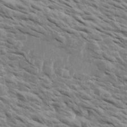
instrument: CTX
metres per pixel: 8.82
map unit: Htu
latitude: 2.6490
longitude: 142.3495
